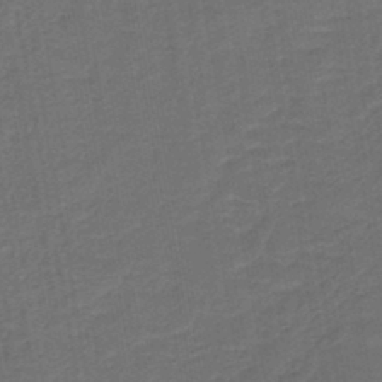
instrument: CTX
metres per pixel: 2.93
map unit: HNb
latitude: -43.4643
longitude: 51.8800
